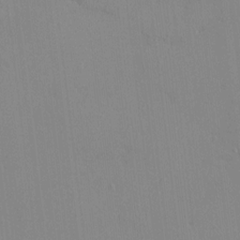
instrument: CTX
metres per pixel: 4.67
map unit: HNhu
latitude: 6.8758
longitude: 1.0865
